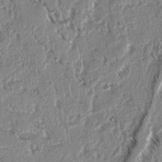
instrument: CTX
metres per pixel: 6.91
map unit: lAvf
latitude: 3.0647
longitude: -106.0444
